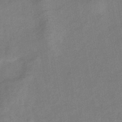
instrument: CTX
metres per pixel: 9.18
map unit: eHb
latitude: -42.7274
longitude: 84.1227
